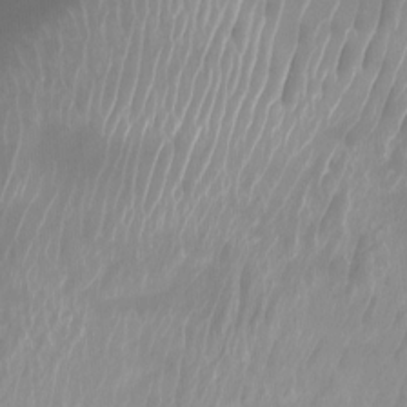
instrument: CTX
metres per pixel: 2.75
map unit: Nhu
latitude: -12.0283
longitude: -68.2145
